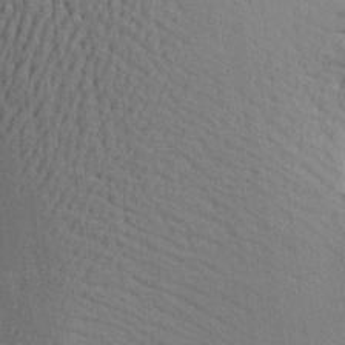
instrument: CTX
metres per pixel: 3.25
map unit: Aa
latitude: 23.0269
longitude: -144.5734
